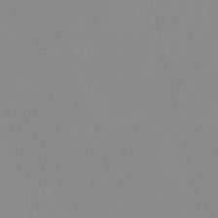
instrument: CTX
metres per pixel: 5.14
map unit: Nve
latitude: -57.1998
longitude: 61.4265
